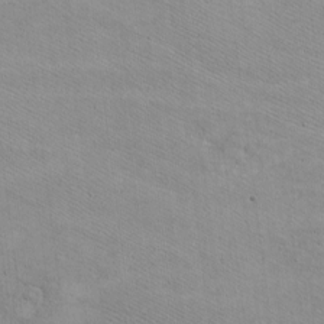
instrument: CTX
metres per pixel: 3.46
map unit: eHh
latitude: -8.0850
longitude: -70.2900
